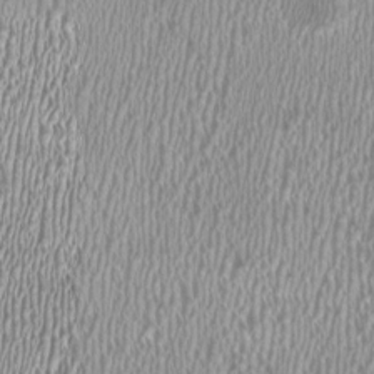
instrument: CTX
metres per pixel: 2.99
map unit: HNhu
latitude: -0.0472
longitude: -0.2900
